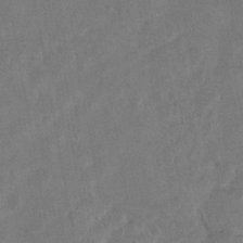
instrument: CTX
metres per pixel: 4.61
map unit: Hto
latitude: 8.8569
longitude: -35.6316
